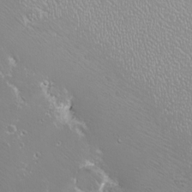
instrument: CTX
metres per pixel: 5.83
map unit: eHh
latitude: -8.9542
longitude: -69.2915
